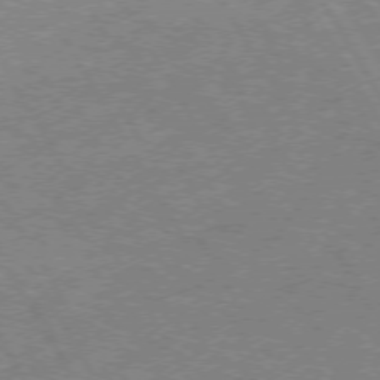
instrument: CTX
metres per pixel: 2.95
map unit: lApd
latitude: 72.6113
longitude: -56.7246
